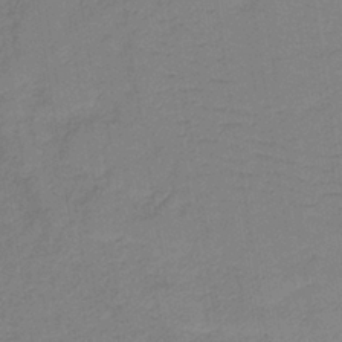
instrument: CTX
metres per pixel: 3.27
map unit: lHb
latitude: -37.2753
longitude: 71.1809
